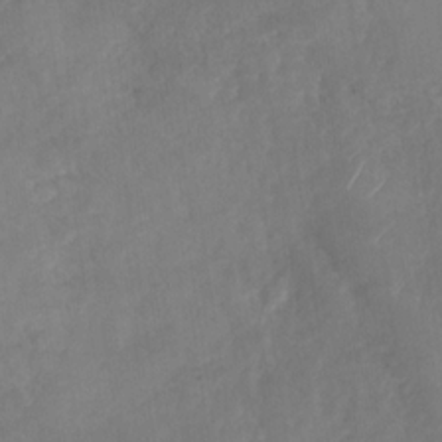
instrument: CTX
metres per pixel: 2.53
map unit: Nhu
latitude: -29.9745
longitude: -63.1592
